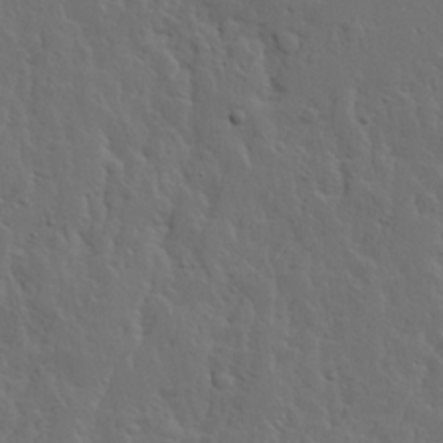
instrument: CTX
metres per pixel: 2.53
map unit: Ave
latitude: 14.4223
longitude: -135.6883
